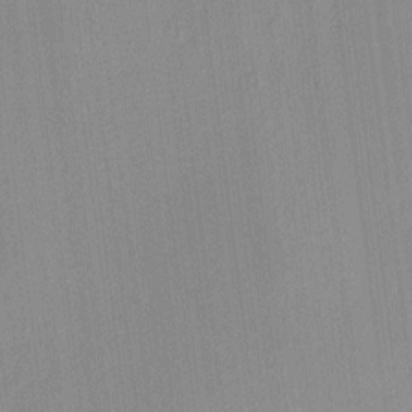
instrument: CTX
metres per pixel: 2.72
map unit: HNhu
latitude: 8.1200
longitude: 13.5399
